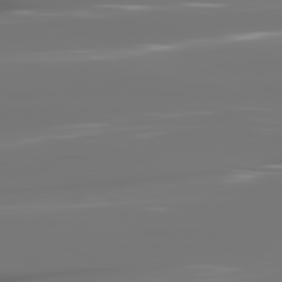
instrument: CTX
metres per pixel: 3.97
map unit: lApd
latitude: 81.5560
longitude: -144.1578
